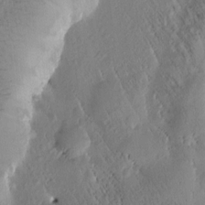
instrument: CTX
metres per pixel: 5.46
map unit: Htu
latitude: -1.0487
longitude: 171.7289
